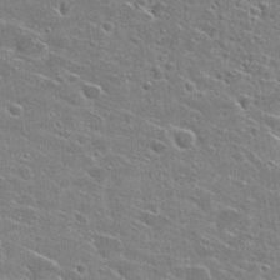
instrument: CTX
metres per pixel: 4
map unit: Hto
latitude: 27.4238
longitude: -45.1025
